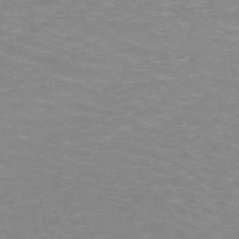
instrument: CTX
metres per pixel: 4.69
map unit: HNb
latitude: -48.2173
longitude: -46.8947
